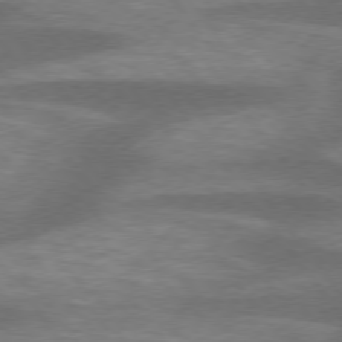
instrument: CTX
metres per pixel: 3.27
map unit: lApd
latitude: 75.5560
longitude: -57.2914
